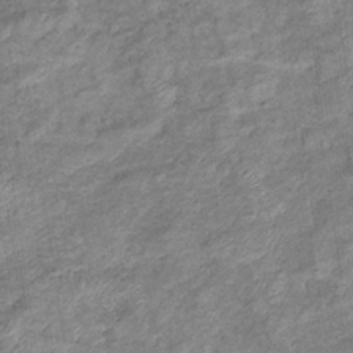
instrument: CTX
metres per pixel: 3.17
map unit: eHb
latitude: -37.8422
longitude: 77.5021
